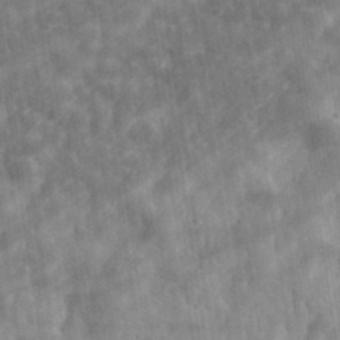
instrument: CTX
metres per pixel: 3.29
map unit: eHh
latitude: 33.3104
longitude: -78.4223
